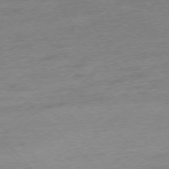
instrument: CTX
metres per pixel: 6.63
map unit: Ap
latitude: -76.7841
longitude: -62.8191
